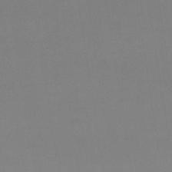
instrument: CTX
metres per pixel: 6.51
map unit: eHb
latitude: -49.8989
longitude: 67.5966
